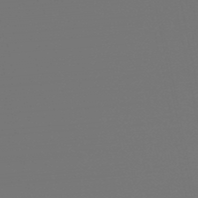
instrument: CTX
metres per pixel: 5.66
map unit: eHb
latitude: -50.0850
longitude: 78.7652
